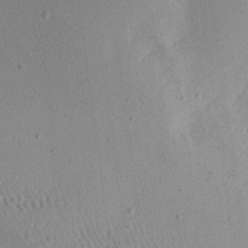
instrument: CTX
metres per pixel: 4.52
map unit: Aa
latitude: 12.8191
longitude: -140.2522
